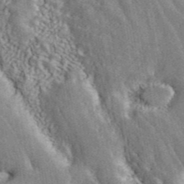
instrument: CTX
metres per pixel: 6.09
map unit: ANa
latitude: 44.0633
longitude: 46.2361
